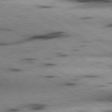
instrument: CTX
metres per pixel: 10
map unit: lApd
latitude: 80.1767
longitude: 162.1228
